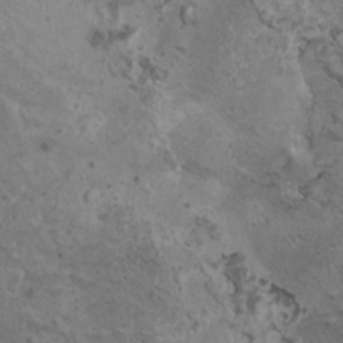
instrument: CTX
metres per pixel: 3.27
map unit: HNhu
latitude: 3.5560
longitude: 4.5007
